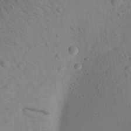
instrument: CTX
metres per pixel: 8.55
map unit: Aa
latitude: 20.2334
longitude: -140.9324
